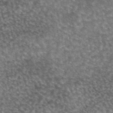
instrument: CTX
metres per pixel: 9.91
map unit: eAb
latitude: 45.0458
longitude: 108.7652
